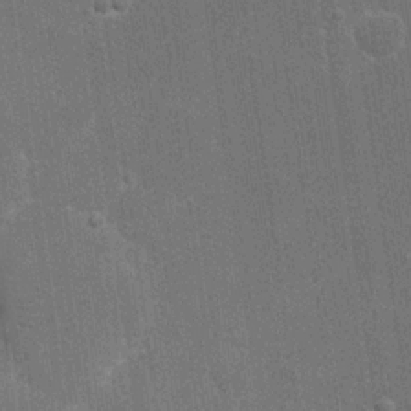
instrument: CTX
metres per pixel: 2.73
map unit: eHh
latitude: 19.9528
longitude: -68.5546
